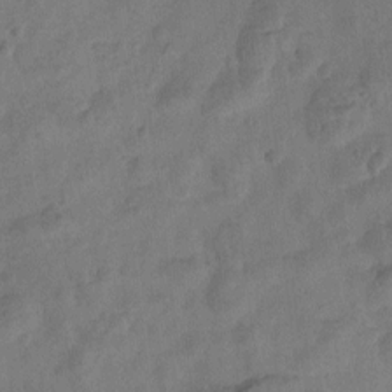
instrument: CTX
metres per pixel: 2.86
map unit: Htu
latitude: -2.3495
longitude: -176.0822
